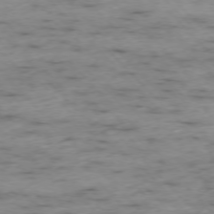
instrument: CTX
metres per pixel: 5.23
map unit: Ap
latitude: -76.5574
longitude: -89.3293
